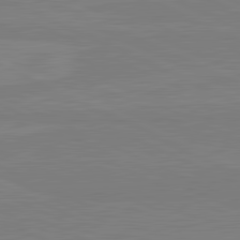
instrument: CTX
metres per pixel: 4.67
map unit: lApd
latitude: 81.7639
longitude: 167.5399
